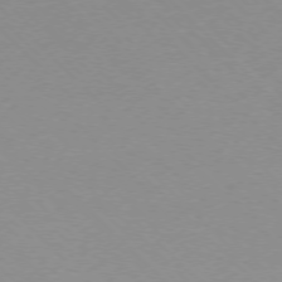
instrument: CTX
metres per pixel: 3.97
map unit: Ap
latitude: -76.8975
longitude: -70.6490
